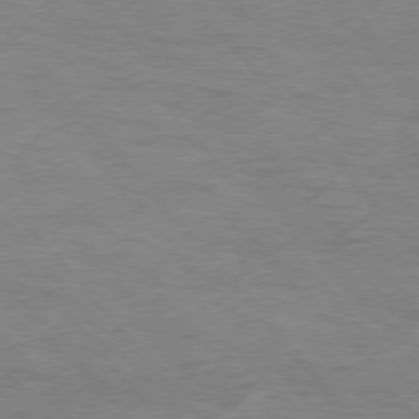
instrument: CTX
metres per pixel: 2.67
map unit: Hpe
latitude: 75.9906
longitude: -151.7827
